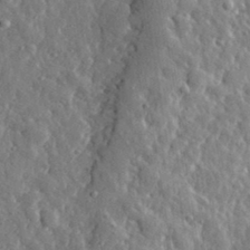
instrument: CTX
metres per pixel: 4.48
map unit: eHh
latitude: 34.3845
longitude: -80.3278
